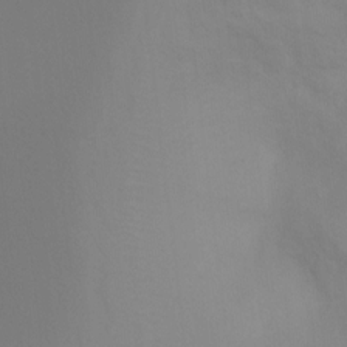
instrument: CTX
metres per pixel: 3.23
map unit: Ht
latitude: 3.8772
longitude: -28.6868
